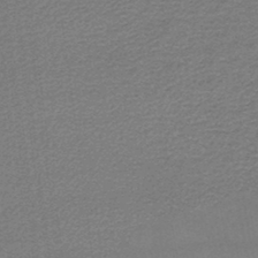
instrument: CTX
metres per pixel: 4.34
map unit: lHb
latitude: -43.6532
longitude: 66.7841
